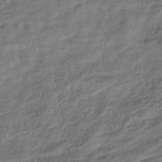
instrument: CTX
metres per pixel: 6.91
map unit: eHb
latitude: -43.5588
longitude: 84.5573
